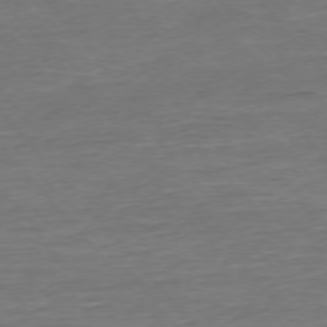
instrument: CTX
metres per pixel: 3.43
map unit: Ap
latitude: -75.7100
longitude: -93.2348
